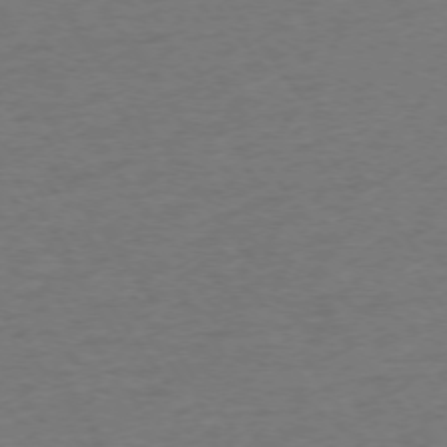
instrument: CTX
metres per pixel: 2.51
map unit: Ap
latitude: -75.2754
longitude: -85.4615
